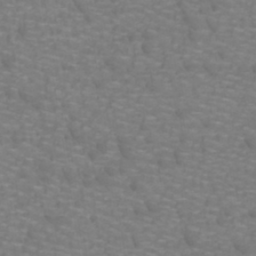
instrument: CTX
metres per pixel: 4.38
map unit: lHb
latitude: -42.1038
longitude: 55.3132
